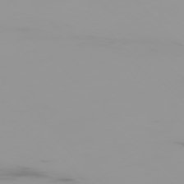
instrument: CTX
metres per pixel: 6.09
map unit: Ap
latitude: -76.6518
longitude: -75.1403
